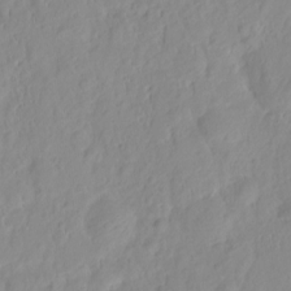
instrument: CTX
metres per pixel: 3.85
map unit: HNhu
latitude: -2.3873
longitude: 10.6896
